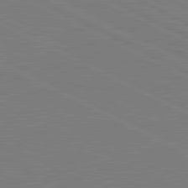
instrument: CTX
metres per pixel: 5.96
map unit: lApd
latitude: 81.3859
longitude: 150.9542
